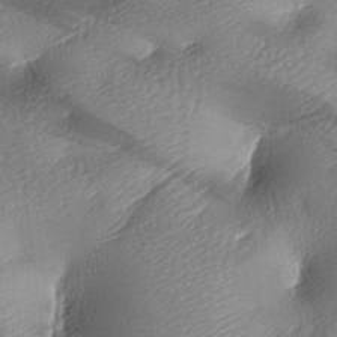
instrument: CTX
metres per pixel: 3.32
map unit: lAa
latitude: -8.4062
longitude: -127.7450
